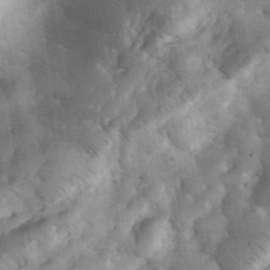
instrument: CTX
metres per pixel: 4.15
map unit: eHh
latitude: 34.9135
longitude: -68.1200
